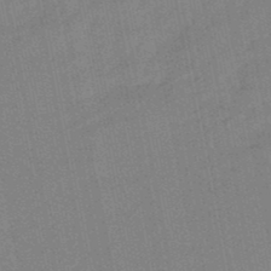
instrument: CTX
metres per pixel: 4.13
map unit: lHb
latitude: -48.9920
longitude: 80.0472
